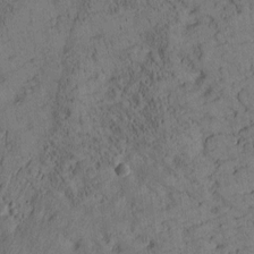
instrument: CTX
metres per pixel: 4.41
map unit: Htu
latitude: -2.6896
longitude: 175.0108
